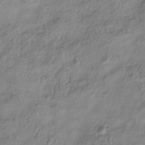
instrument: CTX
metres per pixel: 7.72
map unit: Hve
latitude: -34.3684
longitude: 88.6518
